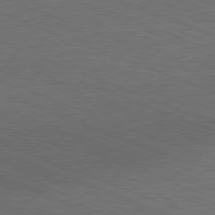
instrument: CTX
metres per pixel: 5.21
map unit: Ap
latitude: -81.0487
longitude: -74.6113
